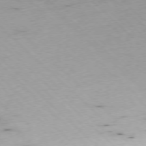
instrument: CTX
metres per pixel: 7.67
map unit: Ap
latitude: -77.3699
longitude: -60.6301
